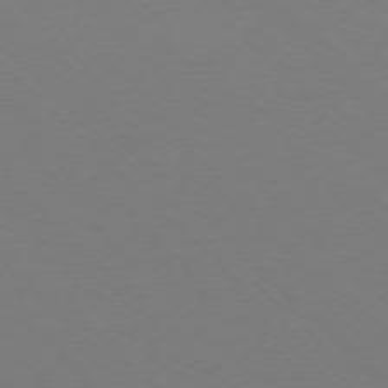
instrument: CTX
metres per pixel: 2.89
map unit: Ap
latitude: -77.1431
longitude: -70.5923
